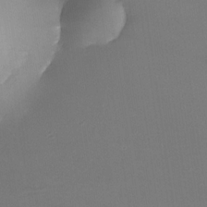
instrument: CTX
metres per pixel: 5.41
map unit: Nhe
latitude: -31.8233
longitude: -116.4223
